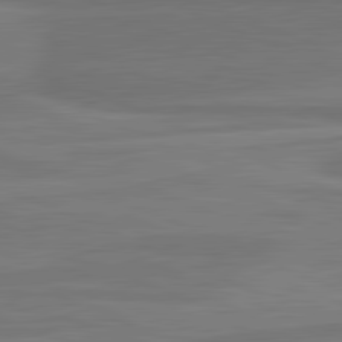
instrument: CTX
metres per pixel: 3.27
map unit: lApd
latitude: 81.8961
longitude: 169.4076
